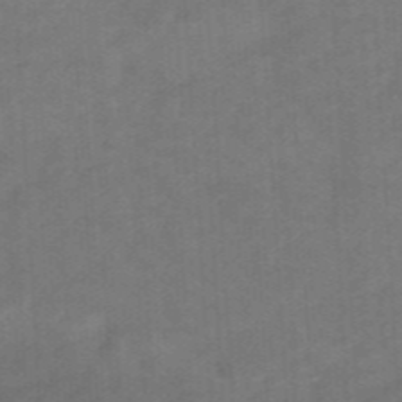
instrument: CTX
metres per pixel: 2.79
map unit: eHb
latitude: -47.8611
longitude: 89.1998
